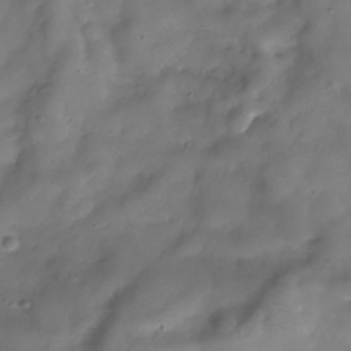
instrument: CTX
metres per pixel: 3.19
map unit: Hve
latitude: -30.3873
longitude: 94.7274
